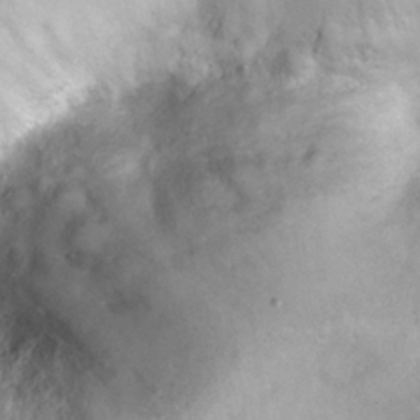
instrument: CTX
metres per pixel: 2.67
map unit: Nhu
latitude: 25.2348
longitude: -63.1970
